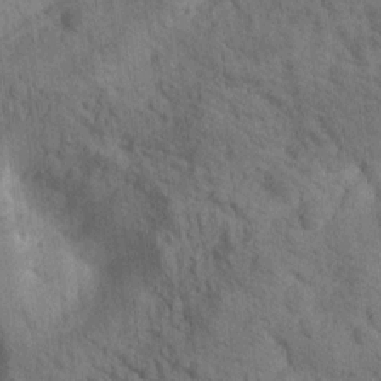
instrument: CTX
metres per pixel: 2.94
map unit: Htu
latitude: 0.0255
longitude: 174.4628
